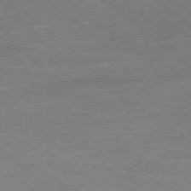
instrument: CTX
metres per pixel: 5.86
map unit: Hpe
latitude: -78.2550
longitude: -19.8772
